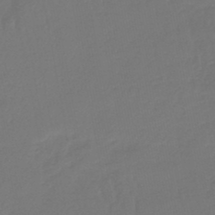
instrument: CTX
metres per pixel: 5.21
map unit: lHb
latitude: -43.4643
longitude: 63.5399
